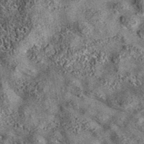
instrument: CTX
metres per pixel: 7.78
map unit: eAb
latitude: 36.2333
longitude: 108.1417
